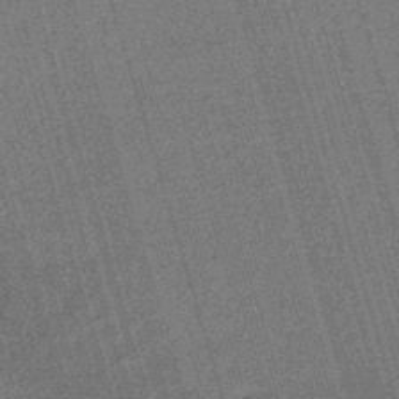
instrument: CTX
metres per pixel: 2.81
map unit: lHb
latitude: -45.5966
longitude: 77.9745
